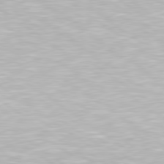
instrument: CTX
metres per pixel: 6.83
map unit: Hpe
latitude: 79.4049
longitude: -153.6505
